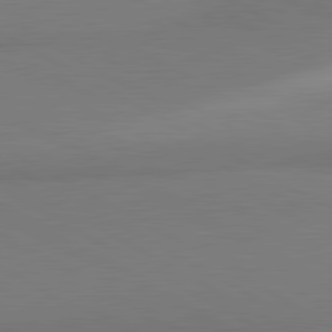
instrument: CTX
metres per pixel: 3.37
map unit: lApd
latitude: 81.2726
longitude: 159.9556
